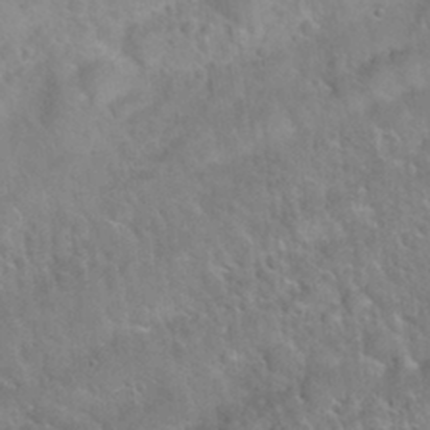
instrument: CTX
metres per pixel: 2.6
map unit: Nhu
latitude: 30.3657
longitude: -52.1200
